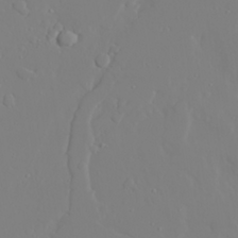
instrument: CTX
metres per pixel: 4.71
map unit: lAvf
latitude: 27.8017
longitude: -107.8016
